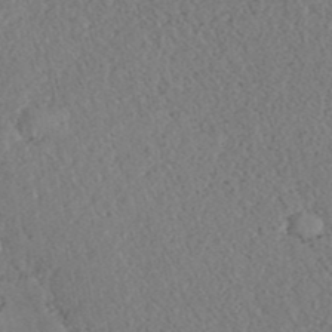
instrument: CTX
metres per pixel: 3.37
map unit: ANa
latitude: 39.9339
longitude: 18.8219
